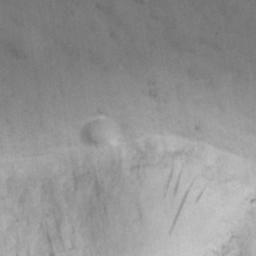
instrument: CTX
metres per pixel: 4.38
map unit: eHh
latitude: 30.2712
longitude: -71.8394
